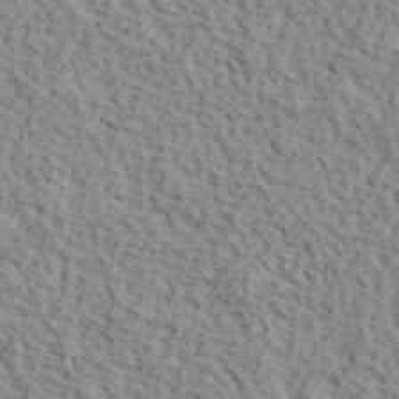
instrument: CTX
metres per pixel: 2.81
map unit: lHvf
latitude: 39.8961
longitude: -87.6316
